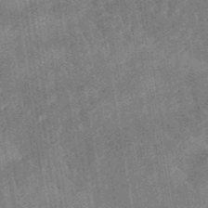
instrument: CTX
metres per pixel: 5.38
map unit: eHb
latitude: -48.3873
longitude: 85.4265
